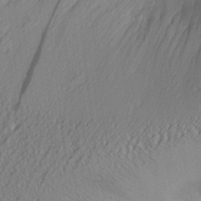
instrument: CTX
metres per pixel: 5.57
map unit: Aa
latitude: 25.5938
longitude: -136.1578
